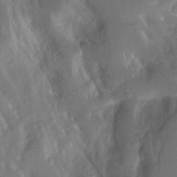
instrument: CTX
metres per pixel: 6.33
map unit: Htu
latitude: -12.3495
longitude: -73.8395
